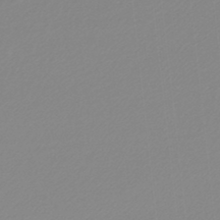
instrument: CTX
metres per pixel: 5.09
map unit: lHb
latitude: -45.2943
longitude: 65.4077
